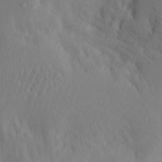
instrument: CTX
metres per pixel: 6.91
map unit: Aa
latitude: 20.4601
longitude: -145.5938
